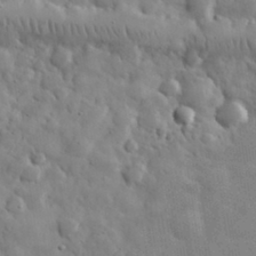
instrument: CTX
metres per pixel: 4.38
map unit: eHh
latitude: 32.4034
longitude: -71.2159
